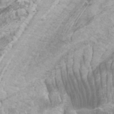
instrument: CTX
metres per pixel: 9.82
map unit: Htu
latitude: -6.3306
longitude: -75.1214
